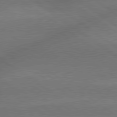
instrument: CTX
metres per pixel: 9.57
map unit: lApd
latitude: 79.5938
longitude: -153.6127
